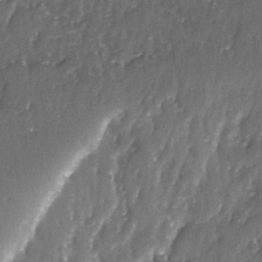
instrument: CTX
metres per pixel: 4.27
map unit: Ave
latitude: -7.6533
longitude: -117.6883
